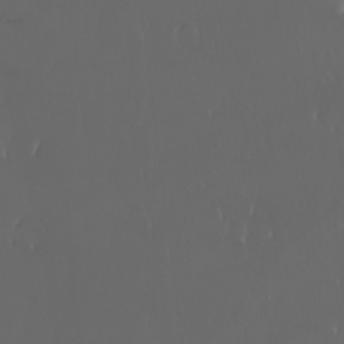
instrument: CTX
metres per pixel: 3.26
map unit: eHh
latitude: -3.2564
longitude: 20.1794
